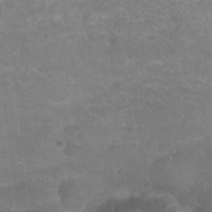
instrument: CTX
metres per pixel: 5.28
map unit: Nhu
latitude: 24.8757
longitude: -51.5182
